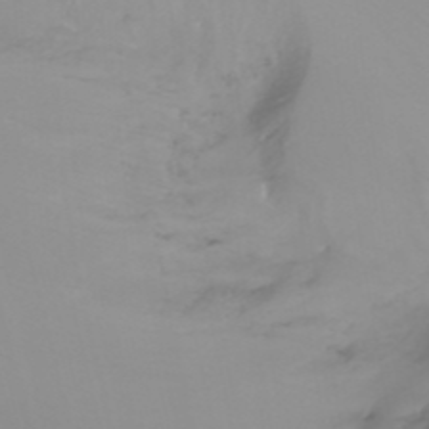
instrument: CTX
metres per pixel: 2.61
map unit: Nhu
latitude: -11.8611
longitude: -63.9150
